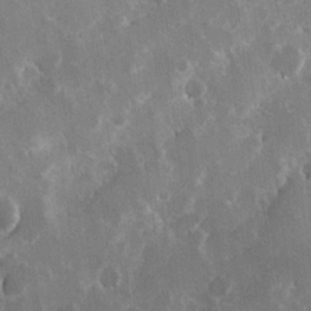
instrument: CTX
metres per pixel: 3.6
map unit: Hve
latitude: 24.3656
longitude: 146.2550
